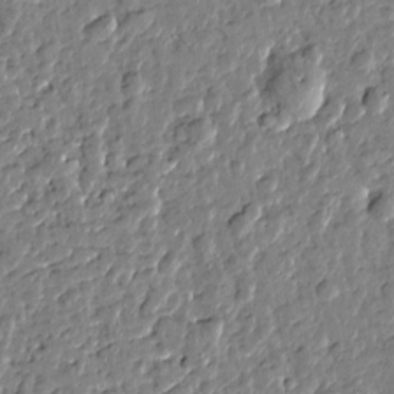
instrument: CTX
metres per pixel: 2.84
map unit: Htu
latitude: -0.1606
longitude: -178.3845
